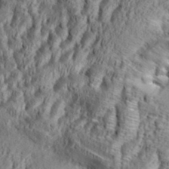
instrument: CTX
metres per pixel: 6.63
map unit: Aa
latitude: 33.9906
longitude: -136.8002
